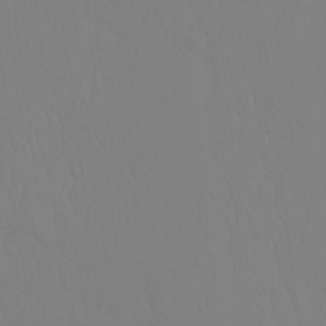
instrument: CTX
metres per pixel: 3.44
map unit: Ht
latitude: -9.6911
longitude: -34.9702
